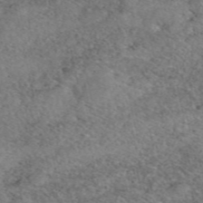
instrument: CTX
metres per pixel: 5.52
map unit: eAb
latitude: 49.8016
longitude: 113.0676
